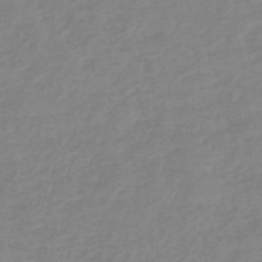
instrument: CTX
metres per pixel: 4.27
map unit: eHb
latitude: -44.9920
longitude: 84.1794
